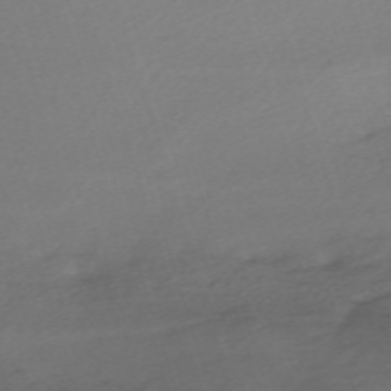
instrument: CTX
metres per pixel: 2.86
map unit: eHh
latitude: -62.3684
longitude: 52.9730
